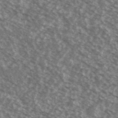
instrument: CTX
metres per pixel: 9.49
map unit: Ave
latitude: 38.9136
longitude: -111.3482
